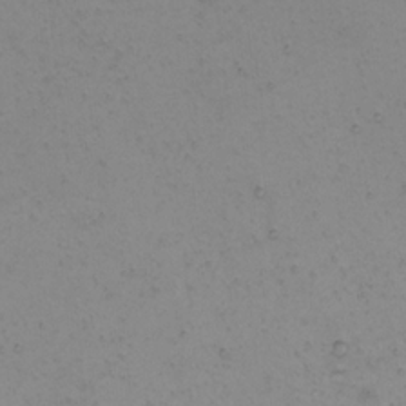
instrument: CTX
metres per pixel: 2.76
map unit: eHh
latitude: 22.3089
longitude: -65.6316
